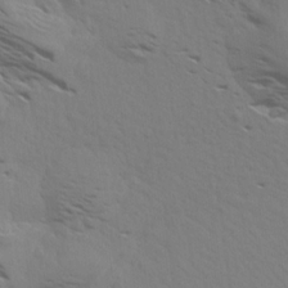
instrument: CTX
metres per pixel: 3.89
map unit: Aa
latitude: 18.5923
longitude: -145.1025
